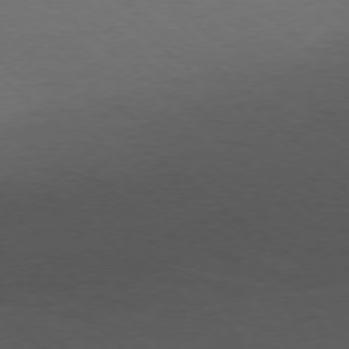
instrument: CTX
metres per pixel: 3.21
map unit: Ap
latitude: -77.9556
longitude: -96.4034
